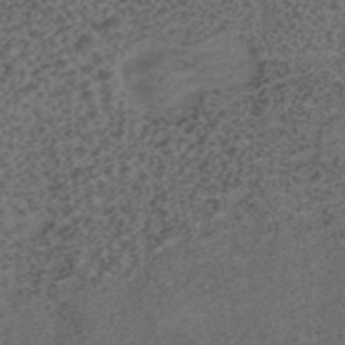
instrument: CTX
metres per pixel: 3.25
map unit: ANa
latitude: 39.7638
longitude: 28.9353
